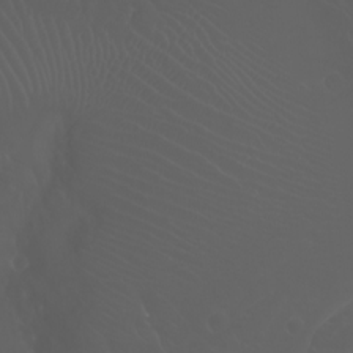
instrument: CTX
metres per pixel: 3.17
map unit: Htu
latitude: -7.4265
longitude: -73.5749
